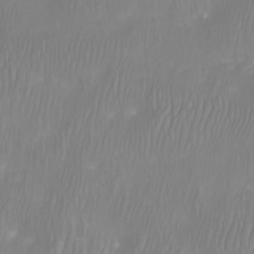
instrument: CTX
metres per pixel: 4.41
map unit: Htu
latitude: -9.4076
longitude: -75.1025
